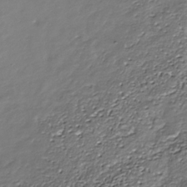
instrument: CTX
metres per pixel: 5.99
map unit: Nhe
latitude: -37.1998
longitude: -87.1970
